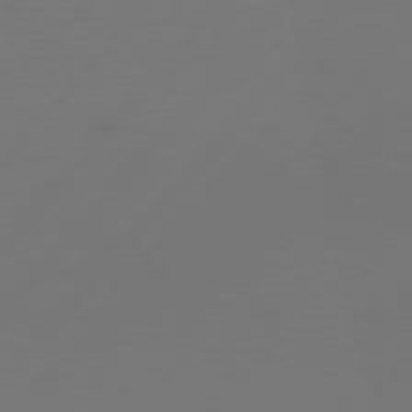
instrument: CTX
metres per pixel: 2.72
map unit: Hpe
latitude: 76.7813
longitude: -138.5168
